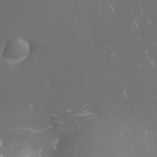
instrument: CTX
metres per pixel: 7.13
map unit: eHh
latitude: -1.9556
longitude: -80.8758
